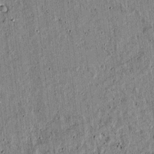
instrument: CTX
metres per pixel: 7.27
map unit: lAvf
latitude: 15.3860
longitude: -125.0269
